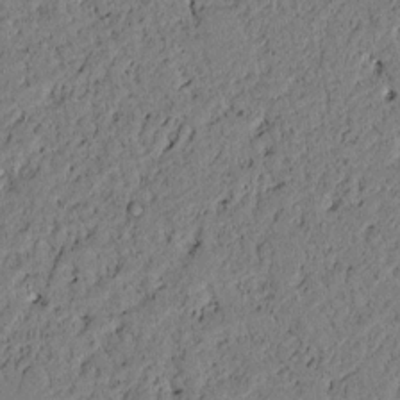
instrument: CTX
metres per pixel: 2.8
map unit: lAvf
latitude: 4.8947
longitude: 167.4076
